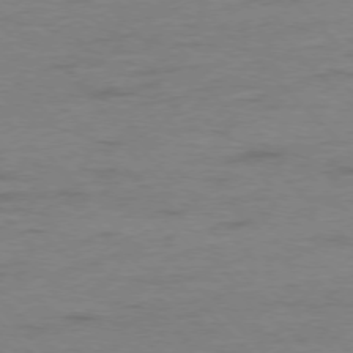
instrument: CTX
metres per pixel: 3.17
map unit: Ap
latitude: -77.1809
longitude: -89.2726
